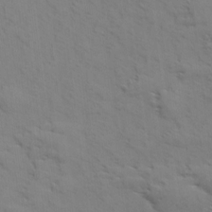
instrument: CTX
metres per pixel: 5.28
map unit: Aa
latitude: 9.2726
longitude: -140.8380
